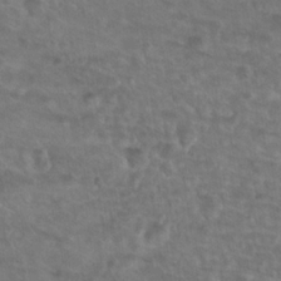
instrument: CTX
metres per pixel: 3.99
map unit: Nhu
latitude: 17.8961
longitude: -33.1025
